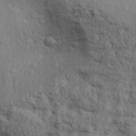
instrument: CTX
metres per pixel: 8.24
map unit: Aa
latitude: 30.6869
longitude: -135.0269
